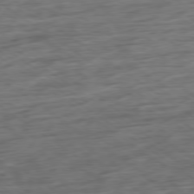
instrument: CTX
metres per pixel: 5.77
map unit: Hpe
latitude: -78.7085
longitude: -17.1403
